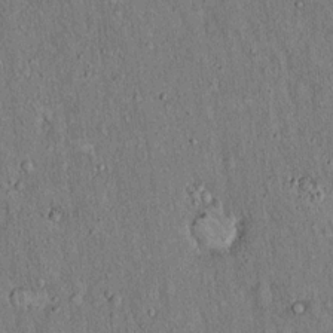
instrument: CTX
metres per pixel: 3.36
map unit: Hto
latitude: 15.4427
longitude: -58.5735
